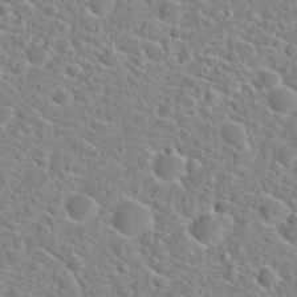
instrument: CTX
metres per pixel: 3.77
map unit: Hto
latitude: 21.7639
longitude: -44.8380
